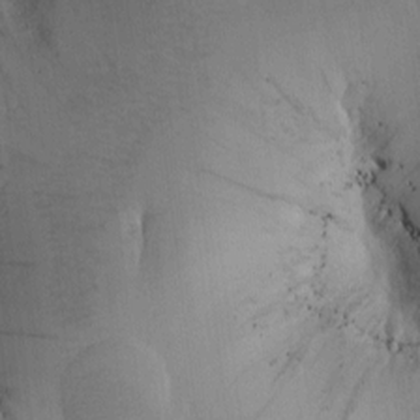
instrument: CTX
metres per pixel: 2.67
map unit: Htu
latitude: -0.1417
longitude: 173.7666
